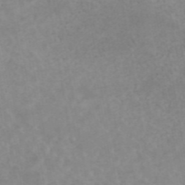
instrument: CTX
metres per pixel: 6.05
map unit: eAb
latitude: 45.0647
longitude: 122.2740
